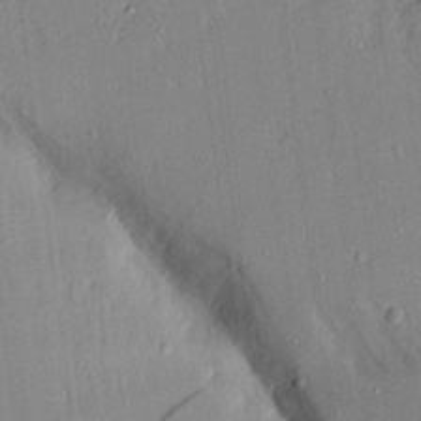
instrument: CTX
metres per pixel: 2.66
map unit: Aa
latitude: 16.4790
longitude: -148.5546
